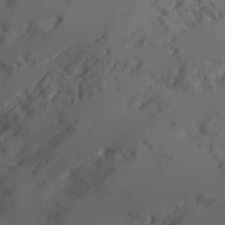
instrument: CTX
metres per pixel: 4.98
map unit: Ave
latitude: 16.8002
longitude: -129.1214
